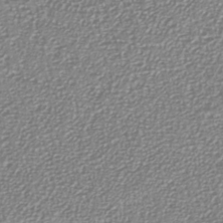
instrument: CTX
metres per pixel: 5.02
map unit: Nhu
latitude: -40.2550
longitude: -81.4048
